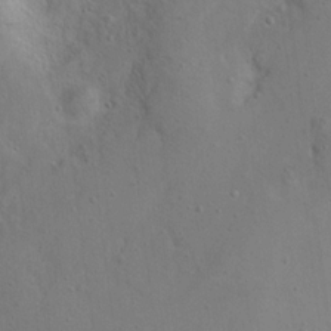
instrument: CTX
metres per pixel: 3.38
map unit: Nhu
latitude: 12.4601
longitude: -26.9703
